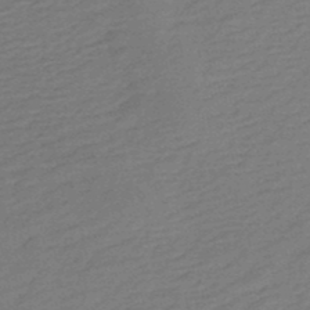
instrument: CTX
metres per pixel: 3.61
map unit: HNb
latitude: -48.3118
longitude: 60.0472
